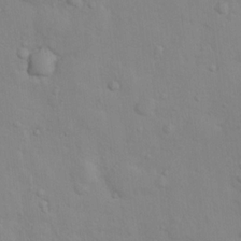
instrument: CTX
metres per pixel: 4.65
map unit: Nhu
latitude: 13.9339
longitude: -27.9717
